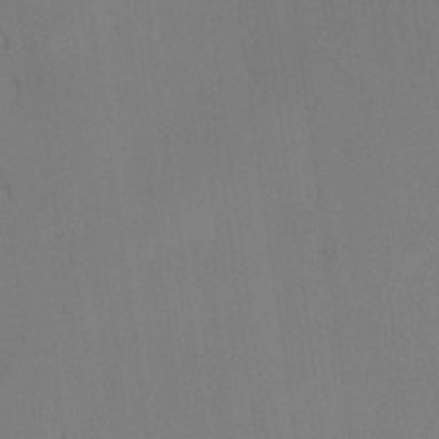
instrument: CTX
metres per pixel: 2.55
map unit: Hve
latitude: 24.9324
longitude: -91.9339
